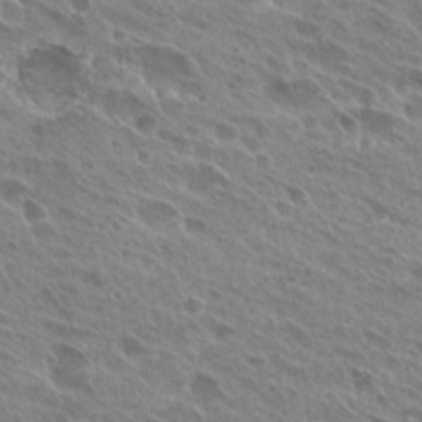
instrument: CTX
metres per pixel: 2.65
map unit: Hto
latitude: 25.9150
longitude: -40.4789
